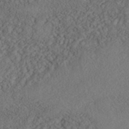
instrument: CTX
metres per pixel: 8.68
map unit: Nhe
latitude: -40.5385
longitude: -111.0081
